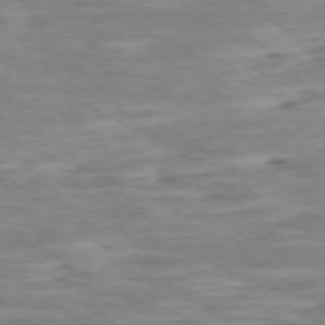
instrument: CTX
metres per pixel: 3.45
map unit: Ap
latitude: -76.6518
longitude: -78.1578
